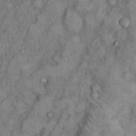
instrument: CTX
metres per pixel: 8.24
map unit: Hto
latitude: 8.9325
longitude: -59.4993
